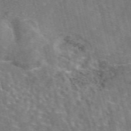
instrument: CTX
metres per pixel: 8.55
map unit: eAb
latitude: 44.5546
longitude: 111.6155
